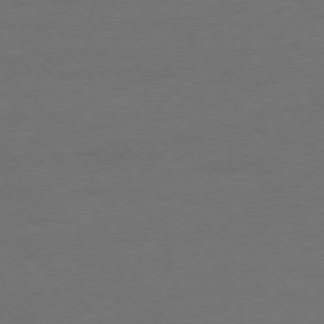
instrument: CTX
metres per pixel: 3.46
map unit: Ap
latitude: -77.3321
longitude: -71.0836
